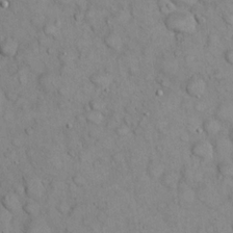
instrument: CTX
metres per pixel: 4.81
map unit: eHh
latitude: 21.3671
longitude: -59.0647
